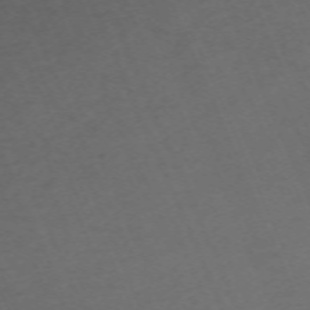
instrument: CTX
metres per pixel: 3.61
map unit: Nhu
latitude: -68.2550
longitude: 38.5952
